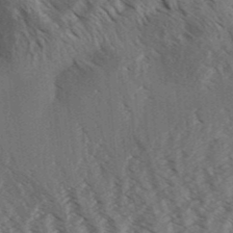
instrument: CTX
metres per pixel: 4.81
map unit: Aa
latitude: 31.8206
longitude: -138.8569
